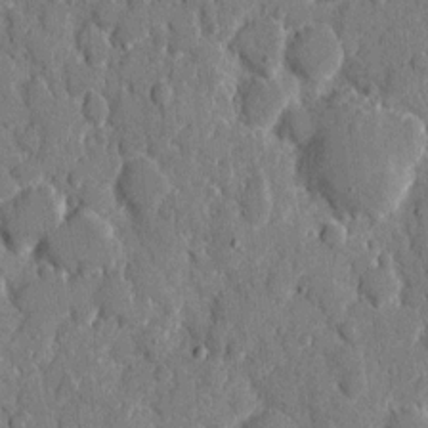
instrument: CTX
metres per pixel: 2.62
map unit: eHh
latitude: 8.9514
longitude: -67.4237
